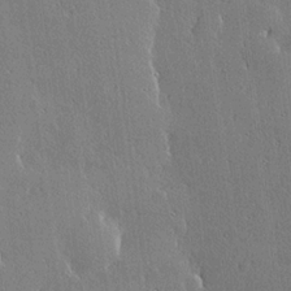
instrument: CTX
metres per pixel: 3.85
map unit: lHvf
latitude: 20.0822
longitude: 145.5210
